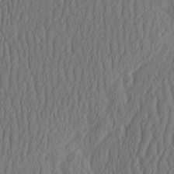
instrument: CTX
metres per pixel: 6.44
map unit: HNhu
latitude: -2.1227
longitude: 13.2187
